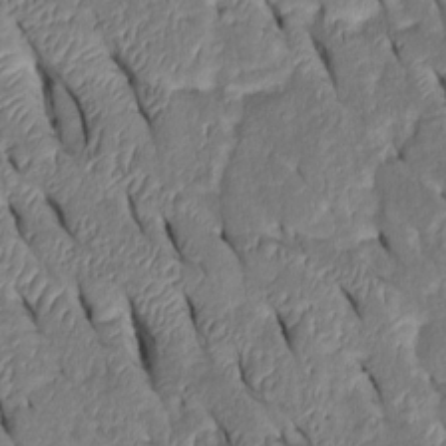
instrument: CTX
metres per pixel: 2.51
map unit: Htu
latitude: 0.8758
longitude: 148.9164
